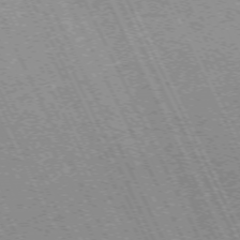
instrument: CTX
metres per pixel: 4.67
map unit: Hpe
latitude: -71.0487
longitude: 14.0850
